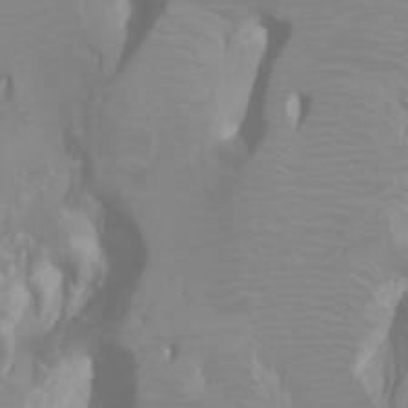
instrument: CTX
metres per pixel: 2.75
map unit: Htu
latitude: -0.7086
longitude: -75.8017
